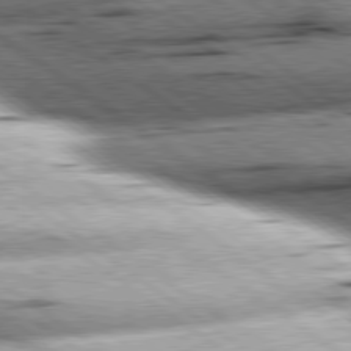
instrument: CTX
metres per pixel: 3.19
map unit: lApd
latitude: 79.4994
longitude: -154.8569
